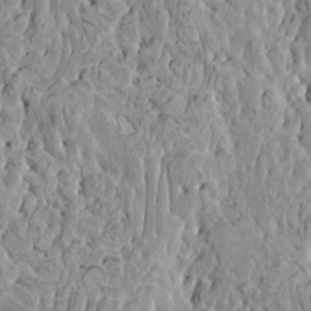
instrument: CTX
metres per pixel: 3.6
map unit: HNhu
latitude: 5.7827
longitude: -1.0647
